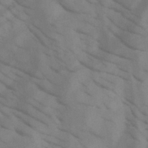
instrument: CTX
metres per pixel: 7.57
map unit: HNb
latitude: -44.9542
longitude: -41.0458
